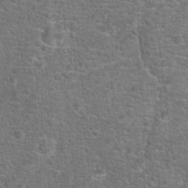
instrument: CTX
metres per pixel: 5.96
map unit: Hto
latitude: 17.7450
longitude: -42.7435
